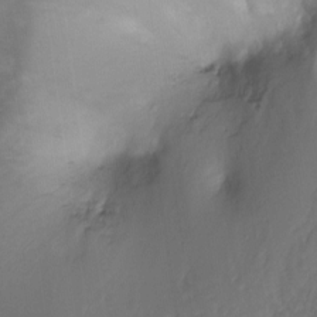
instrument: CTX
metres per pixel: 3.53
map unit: Ht
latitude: -13.5210
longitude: -44.3278
